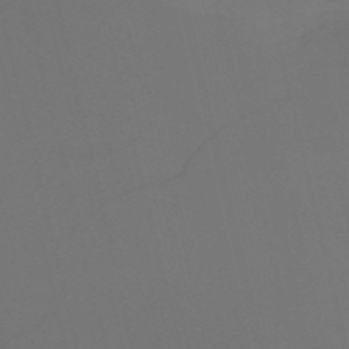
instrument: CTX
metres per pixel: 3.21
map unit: HNb
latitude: -51.8800
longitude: -46.2334
